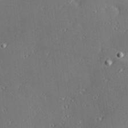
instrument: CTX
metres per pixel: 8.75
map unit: Hve
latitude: 27.8395
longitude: -92.2144
